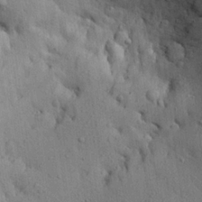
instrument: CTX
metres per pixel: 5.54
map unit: Aa
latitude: 22.5546
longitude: -144.5923
